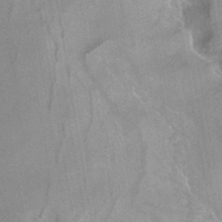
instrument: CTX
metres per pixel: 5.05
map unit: HNhu
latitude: -42.5762
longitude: 91.6722
